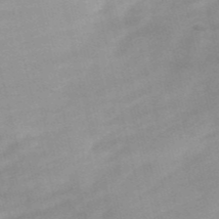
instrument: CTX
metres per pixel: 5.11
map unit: HNb
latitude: -53.9556
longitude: -47.4994
